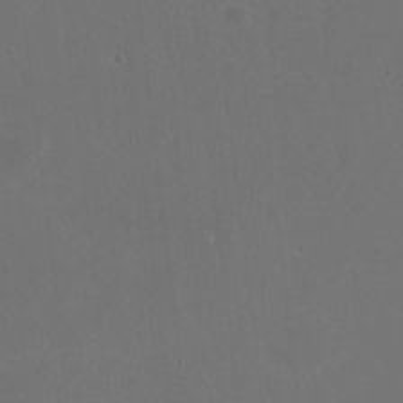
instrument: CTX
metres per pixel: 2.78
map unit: HNhu
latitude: -2.2361
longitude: -0.7246
